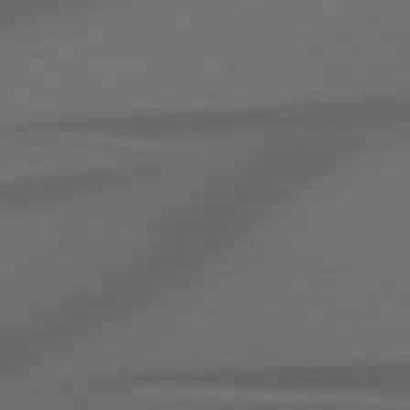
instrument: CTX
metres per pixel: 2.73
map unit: Hpe
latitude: 77.6127
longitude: -150.6679
